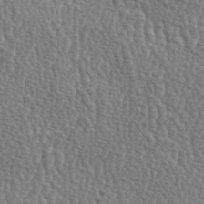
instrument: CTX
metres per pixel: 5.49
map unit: lAa
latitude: -3.9745
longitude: -122.0255
